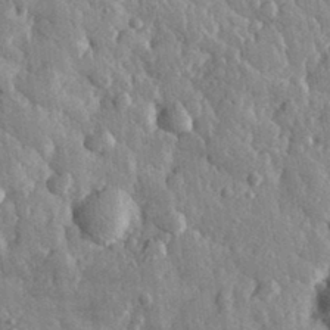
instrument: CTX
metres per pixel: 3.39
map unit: eHh
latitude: 32.7057
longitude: -79.7072
